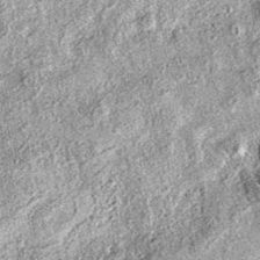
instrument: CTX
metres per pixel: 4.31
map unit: eAb
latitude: 37.4615
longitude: 106.6329
